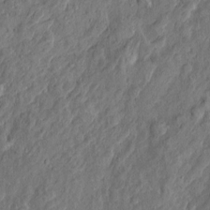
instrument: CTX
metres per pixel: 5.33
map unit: Htu
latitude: -3.8233
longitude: 157.8989
